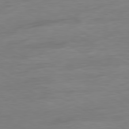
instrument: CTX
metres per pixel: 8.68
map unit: Ap
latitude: -81.0298
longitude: -79.4427
